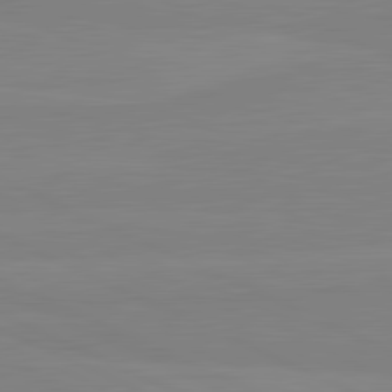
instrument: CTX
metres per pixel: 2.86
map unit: lApd
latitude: 81.6316
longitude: 167.1053
